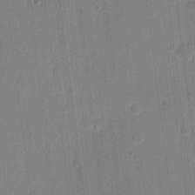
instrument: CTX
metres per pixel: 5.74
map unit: eHh
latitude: 10.2712
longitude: -66.8191
